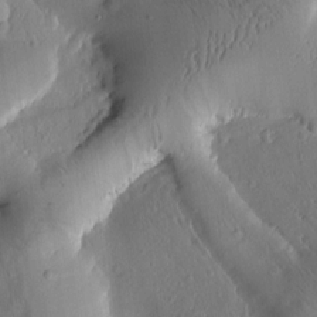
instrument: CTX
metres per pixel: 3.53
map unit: Htu
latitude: -0.8408
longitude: 171.5777
